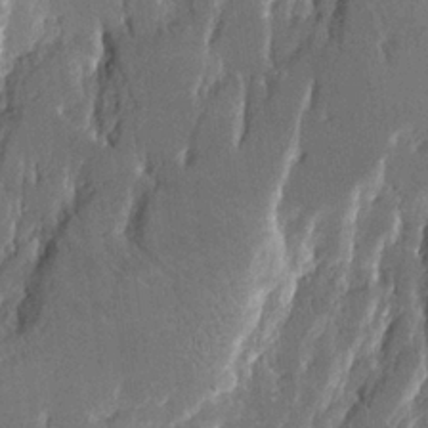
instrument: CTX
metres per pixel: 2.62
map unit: Aa
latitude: 10.7246
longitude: -125.9717
